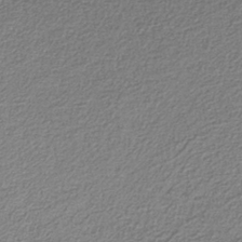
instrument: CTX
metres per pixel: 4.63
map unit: eAb
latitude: -38.4818
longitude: 52.4629
